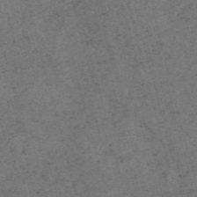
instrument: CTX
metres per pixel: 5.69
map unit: Nve
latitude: -58.0849
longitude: 51.8989
